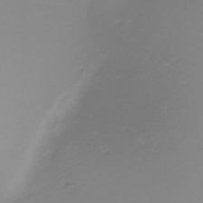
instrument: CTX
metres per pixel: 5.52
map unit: Nhu
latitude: -7.5777
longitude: -95.8961
